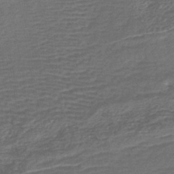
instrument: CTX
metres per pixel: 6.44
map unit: lHb
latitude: -43.5210
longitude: 78.4062
